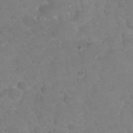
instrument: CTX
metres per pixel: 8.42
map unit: Nhu
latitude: 24.7435
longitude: -52.3090
